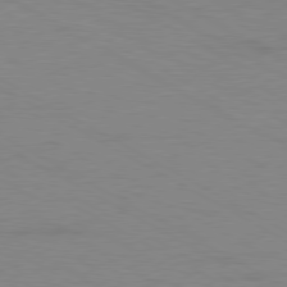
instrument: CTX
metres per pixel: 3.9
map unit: Ap
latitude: -80.6519
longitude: -51.8205
